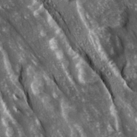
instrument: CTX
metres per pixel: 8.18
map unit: Ave
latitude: 15.2726
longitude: -131.7450
